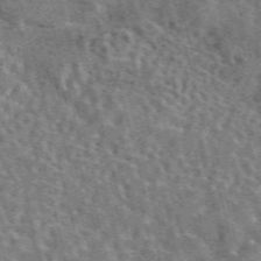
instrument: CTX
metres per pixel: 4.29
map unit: eAb
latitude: 44.4979
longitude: 111.1053
